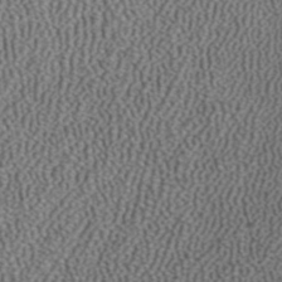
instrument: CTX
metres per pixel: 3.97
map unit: ANa
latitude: 39.8961
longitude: 24.6140
